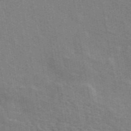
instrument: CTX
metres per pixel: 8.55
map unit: ANa
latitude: 49.5749
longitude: -80.2900
